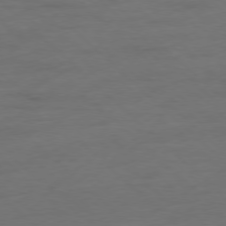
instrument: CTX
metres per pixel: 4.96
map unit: Hpe
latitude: -78.0472
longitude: -21.2159
